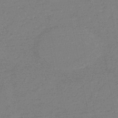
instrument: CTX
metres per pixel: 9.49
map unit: HNb
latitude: -48.1795
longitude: 57.3698
